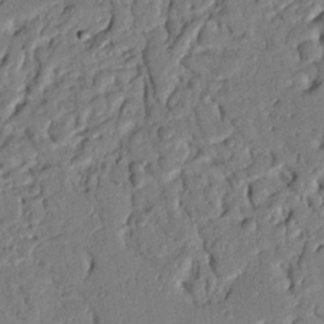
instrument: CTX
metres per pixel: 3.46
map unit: Nhu
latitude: 20.2334
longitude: -78.1956
